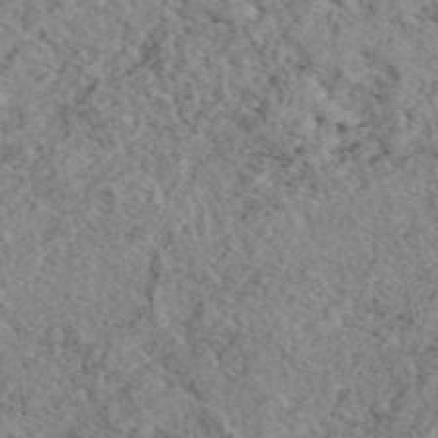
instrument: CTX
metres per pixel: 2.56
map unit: eAb
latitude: 45.0647
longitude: 112.7274
